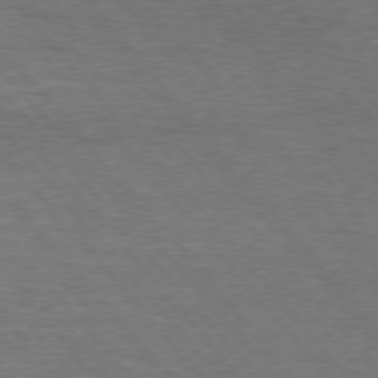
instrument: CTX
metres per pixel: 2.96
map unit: Hpe
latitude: 75.9906
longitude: -135.4615
